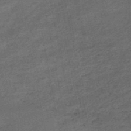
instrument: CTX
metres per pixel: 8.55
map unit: HNb
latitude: -51.0108
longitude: -40.5545
